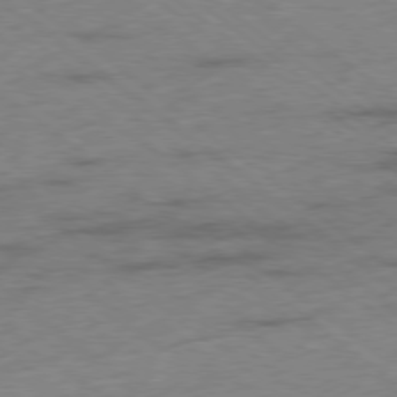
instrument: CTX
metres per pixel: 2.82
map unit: Ap
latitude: -78.8597
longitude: -49.9339
